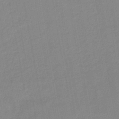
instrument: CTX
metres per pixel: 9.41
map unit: lHb
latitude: -45.5777
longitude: 72.8786
